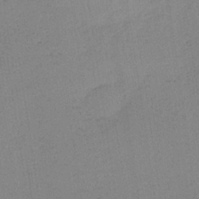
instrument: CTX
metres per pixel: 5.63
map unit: HNb
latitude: -33.8989
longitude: 63.3887
